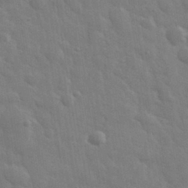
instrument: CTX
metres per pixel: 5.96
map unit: eHh
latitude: 32.9514
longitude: -70.5546
